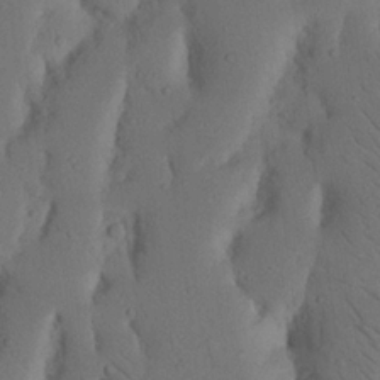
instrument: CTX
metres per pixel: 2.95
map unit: Nhu
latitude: 19.6882
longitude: -75.8017
